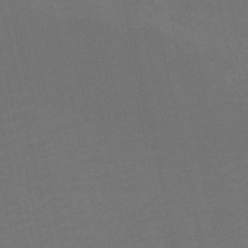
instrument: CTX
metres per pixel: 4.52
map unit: HNb
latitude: -52.1983
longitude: -48.0444
